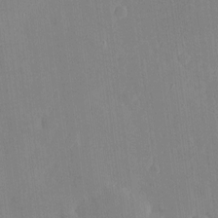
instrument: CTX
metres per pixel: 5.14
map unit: eHh
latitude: 4.5168
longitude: -72.6869
